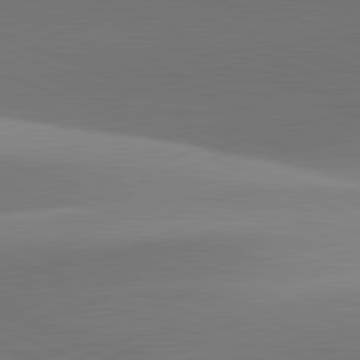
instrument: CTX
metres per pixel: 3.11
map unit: lApd
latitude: 81.8961
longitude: 143.3320
